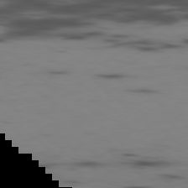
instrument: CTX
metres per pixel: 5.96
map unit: Hpe
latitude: -78.8786
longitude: 15.1809
